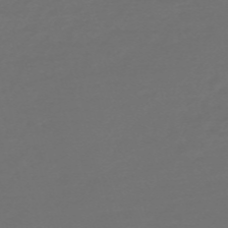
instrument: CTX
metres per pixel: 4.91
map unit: Nve
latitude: -58.8974
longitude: 56.3873
